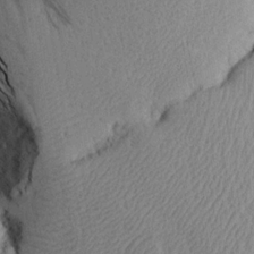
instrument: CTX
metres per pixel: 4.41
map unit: Aa
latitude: 15.1781
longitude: -142.3090
